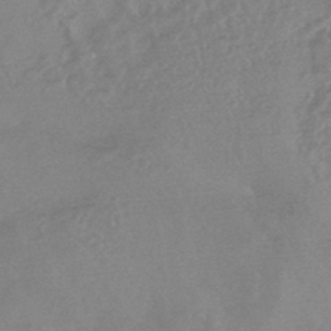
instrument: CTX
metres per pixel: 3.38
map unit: HNhu
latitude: -45.6911
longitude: 91.9178
